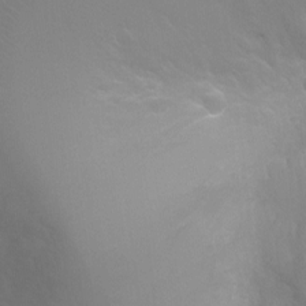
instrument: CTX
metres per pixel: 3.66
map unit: Ht
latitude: -4.2172
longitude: -18.8380
